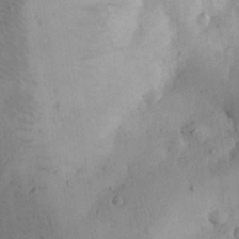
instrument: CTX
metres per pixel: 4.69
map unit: eHh
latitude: 30.7813
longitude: -68.5546
